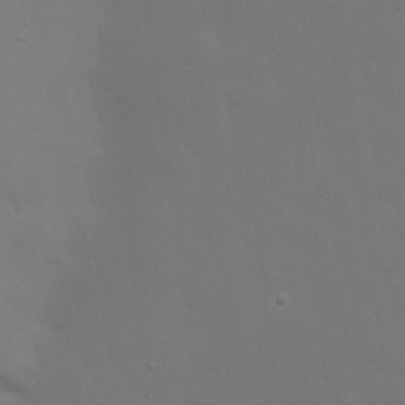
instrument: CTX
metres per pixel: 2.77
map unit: eHh
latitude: 24.0822
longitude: -65.7639
